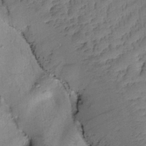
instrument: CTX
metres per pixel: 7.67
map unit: Htu
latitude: -0.8030
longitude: 173.0864
